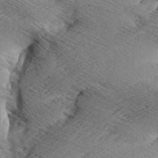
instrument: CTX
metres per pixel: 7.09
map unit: Aa
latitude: 7.7639
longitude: -140.8191
